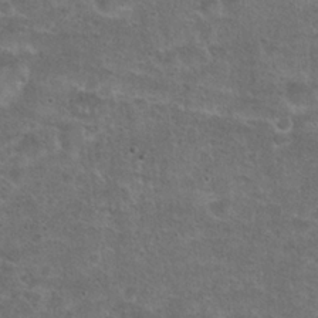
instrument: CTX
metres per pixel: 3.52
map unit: Hto
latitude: 23.8772
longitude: -49.4426
